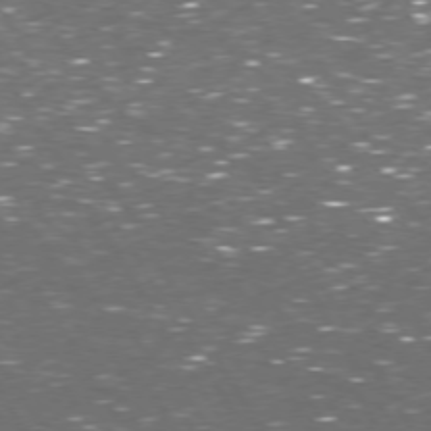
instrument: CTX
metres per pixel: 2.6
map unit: Hpe
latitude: 72.8947
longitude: -124.2144
